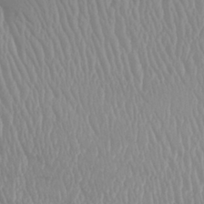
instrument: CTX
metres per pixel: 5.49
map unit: Aa
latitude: 30.9514
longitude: -141.1970
